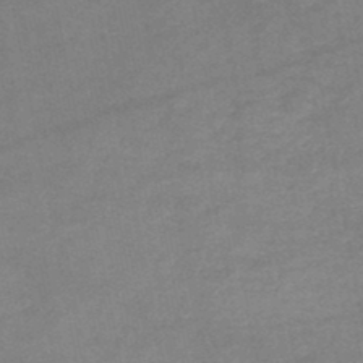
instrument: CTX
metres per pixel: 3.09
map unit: HNb
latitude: -45.7667
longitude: -36.2712
